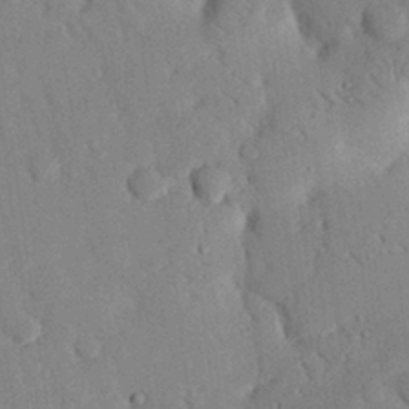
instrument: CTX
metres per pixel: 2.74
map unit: eHh
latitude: 27.0836
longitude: -80.5168
